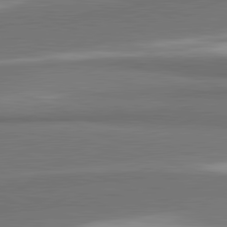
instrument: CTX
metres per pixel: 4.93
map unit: lApd
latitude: 81.7450
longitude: 174.0661
